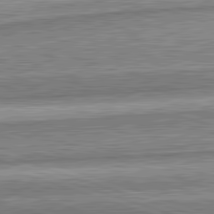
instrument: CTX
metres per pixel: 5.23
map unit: lApd
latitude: 82.4978
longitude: 167.7667
